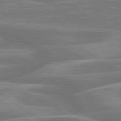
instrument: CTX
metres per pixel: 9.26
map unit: lApd
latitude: 79.6883
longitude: -126.3278
